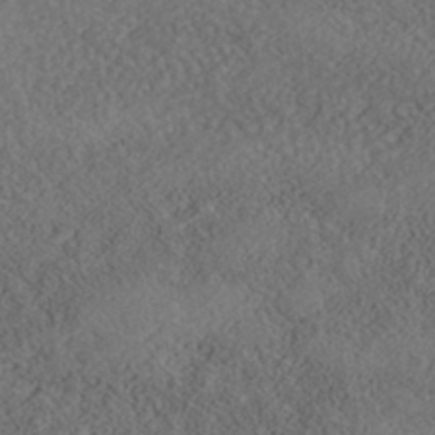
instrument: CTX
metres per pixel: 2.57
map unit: Nhe
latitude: -40.5763
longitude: -111.0459
